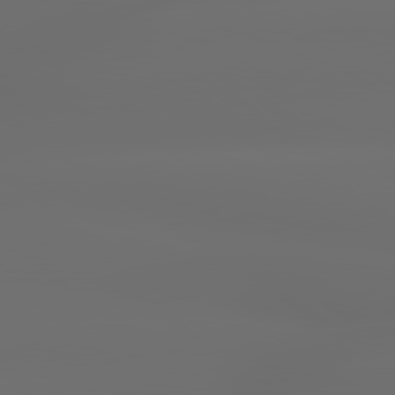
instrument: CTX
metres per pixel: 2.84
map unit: lApd
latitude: 79.7450
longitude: -139.1025
